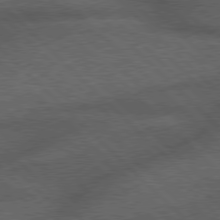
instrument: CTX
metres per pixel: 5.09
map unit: Hpe
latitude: 78.0255
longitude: -158.2901
